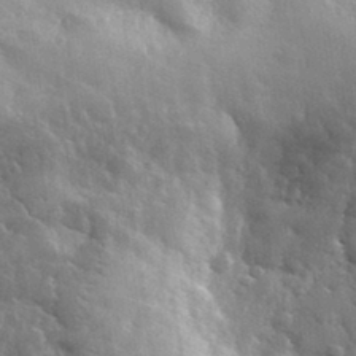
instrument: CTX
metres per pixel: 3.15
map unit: lHvf
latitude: 33.9717
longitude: -86.5546
